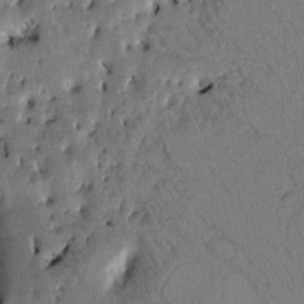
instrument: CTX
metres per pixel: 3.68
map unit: Htu
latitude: -0.9920
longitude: 170.2551
